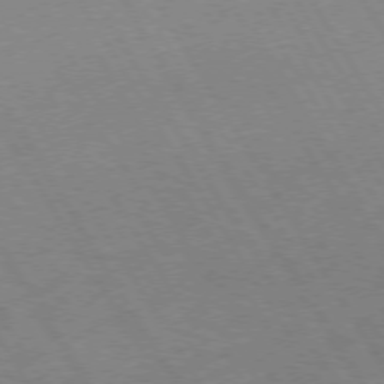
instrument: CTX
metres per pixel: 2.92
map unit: lApd
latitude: 72.7247
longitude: -57.2536
